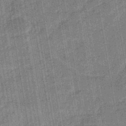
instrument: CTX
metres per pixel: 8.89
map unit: eHb
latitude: -46.1417
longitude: 87.1998
